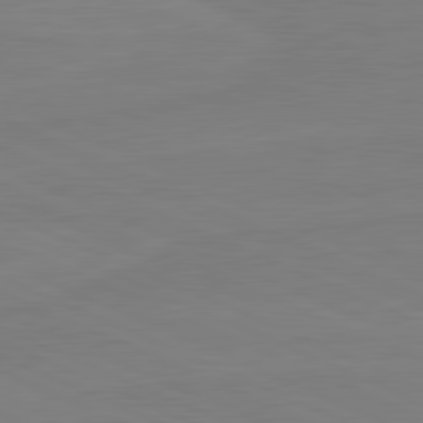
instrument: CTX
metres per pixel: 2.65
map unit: lApd
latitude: 81.4804
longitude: -178.8947
